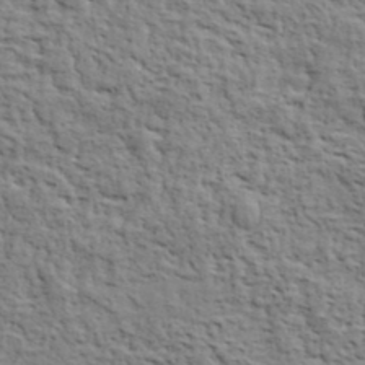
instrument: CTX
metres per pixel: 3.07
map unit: eHh
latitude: 37.5560
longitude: -82.0633
